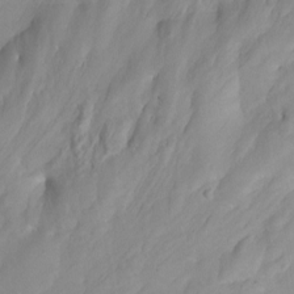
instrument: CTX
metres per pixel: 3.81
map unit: Hto
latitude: -6.4251
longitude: -48.8758
